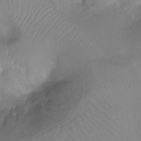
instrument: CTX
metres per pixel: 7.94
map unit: Ht
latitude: -11.2565
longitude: -44.1389
